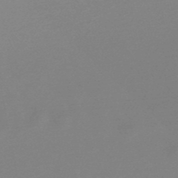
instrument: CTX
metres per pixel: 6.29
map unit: lHb
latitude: -48.7841
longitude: 72.3684
